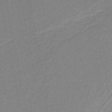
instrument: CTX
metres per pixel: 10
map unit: HNb
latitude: -38.5385
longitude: 54.3873
